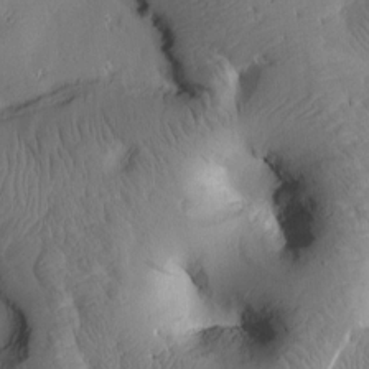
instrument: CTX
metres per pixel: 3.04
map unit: Htu
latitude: 2.3656
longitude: 177.8422
